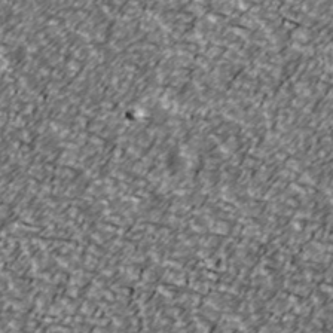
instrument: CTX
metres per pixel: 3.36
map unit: Ave
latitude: 41.2725
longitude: -113.5371
